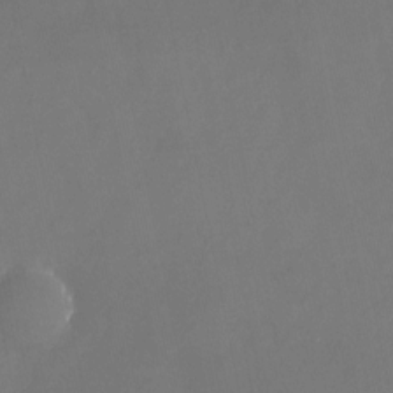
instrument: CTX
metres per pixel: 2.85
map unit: Nhu
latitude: -23.3132
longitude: -70.2711
